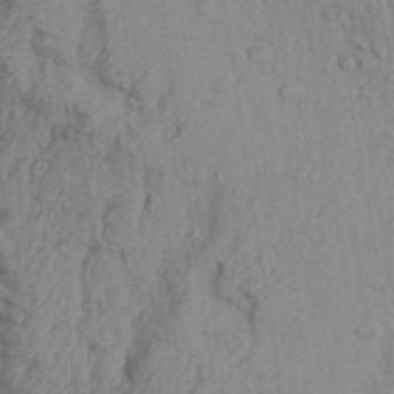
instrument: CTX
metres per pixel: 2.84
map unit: Aa
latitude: 32.0255
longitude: -135.3292
